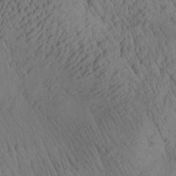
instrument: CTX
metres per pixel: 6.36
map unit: Aa
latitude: 26.5735
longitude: -141.8583
